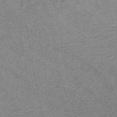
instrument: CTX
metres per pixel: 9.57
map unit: lHb
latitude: -48.1984
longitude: 82.5763
